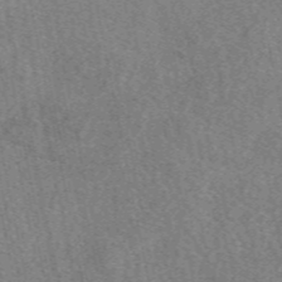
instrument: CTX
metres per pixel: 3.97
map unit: eAb
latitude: 48.9892
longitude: 109.4454
